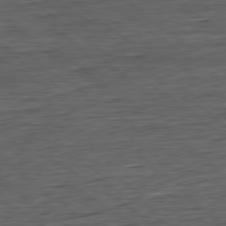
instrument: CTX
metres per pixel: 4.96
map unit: Hpe
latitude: -79.5210
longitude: 11.5777
